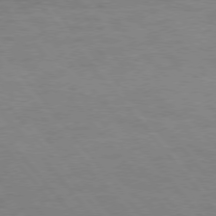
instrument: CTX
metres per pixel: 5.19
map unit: Hpe
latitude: 75.2537
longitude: -141.8016
